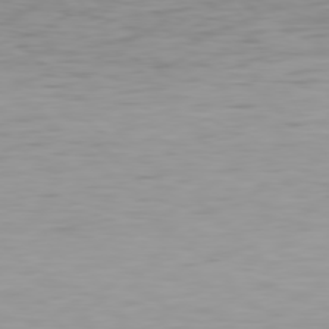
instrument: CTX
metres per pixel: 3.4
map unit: Hpe
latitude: 77.7260
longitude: -162.7058
